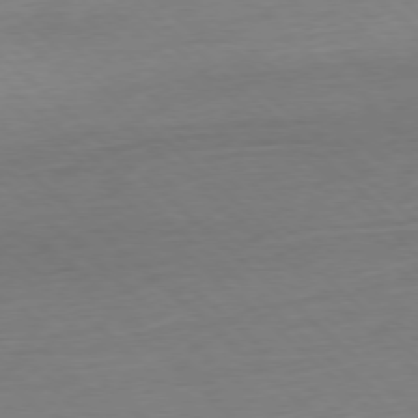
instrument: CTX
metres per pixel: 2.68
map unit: Hpe
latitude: -77.8989
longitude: 13.9367
